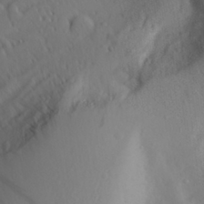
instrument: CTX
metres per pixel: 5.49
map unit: Aa
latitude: 28.2900
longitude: -146.9703
